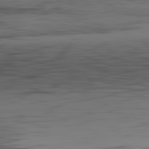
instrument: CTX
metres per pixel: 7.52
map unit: Hpe
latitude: -82.1228
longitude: 16.5385
